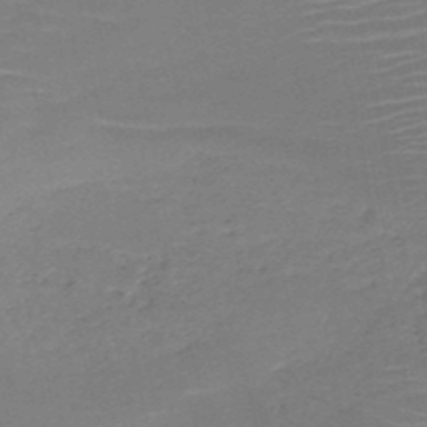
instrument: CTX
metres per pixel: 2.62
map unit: HNb
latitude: -51.2565
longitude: -47.7639
